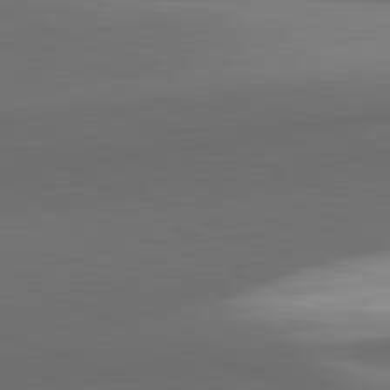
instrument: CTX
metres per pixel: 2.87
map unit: lApd
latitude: 81.9339
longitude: 132.0094
